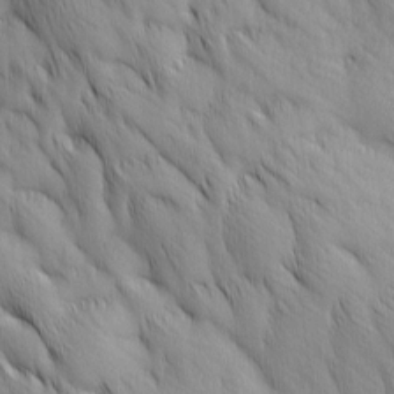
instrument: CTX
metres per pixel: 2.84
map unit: Ave
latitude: 12.6869
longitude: -105.9150
